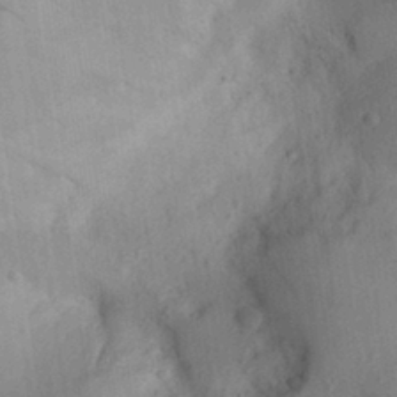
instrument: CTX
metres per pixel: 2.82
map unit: Aa
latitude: 28.7057
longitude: -145.6127
